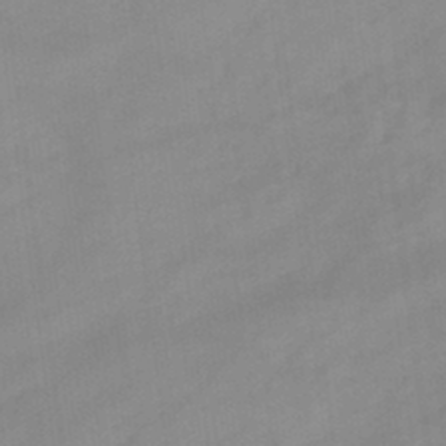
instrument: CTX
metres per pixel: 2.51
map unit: lHb
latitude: -45.3321
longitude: 66.4440
